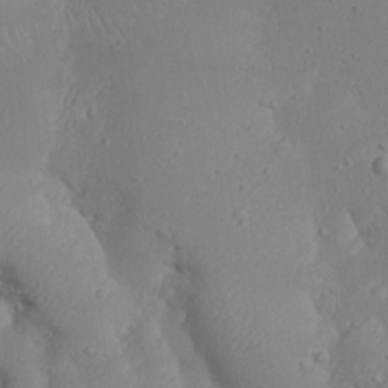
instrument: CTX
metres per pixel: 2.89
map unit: eHh
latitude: 25.1781
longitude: -72.2523
